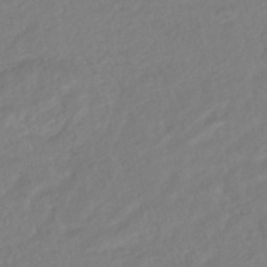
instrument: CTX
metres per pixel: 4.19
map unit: HNhu
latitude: -44.7274
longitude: 103.2187
